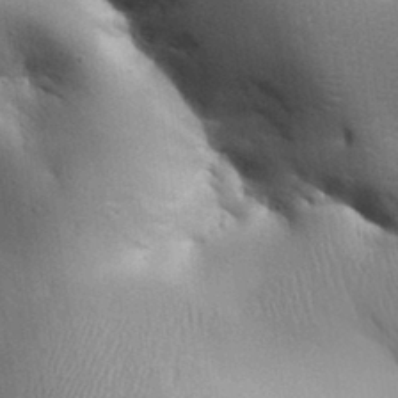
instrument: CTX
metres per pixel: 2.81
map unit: Aa
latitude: 33.1403
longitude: -144.0444
